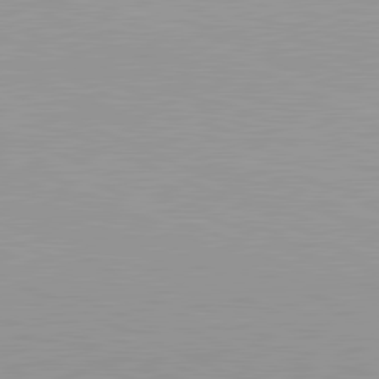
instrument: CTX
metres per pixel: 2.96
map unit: lApd
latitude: 81.7450
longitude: -168.0633
